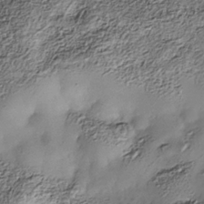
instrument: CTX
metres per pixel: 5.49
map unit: Nhe
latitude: -38.2551
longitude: -147.4427
